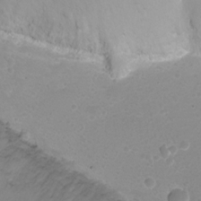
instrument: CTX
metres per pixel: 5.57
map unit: Ht
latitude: -2.0472
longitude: -29.3104
